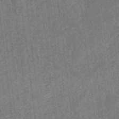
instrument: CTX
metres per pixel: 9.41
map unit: eHb
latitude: -35.7667
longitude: 79.2565
